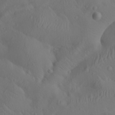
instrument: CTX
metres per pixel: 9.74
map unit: Aa
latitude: 23.0647
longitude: -137.2537
